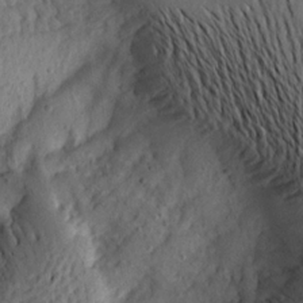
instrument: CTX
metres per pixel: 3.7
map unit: Aa
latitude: 19.4426
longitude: -144.9325
